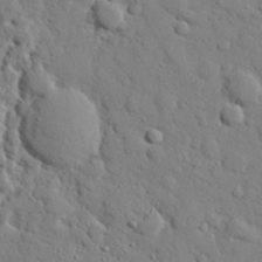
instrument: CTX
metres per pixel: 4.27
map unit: eHh
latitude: 26.1767
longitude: -78.2901
